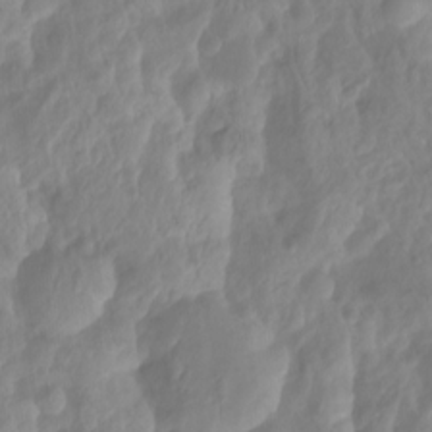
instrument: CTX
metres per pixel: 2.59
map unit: Ht
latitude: -14.2173
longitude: -57.1403
